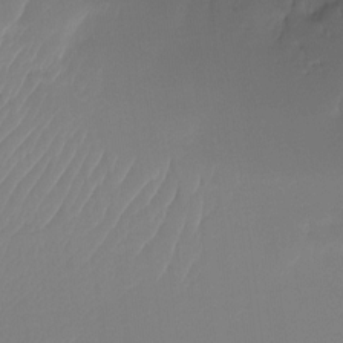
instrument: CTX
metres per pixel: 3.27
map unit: Ht
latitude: -16.0472
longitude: -45.5938
